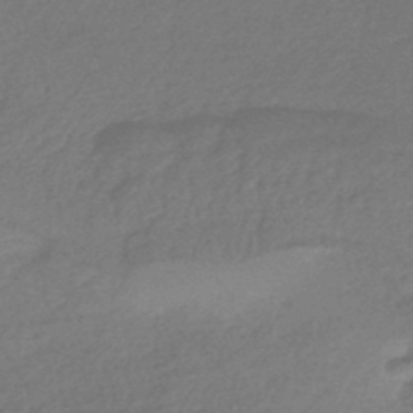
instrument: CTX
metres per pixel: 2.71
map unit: HNhu
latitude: -45.5777
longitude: 93.8422
